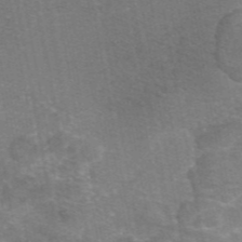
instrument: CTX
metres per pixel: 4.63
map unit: eAb
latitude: 46.4223
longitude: 105.6910
